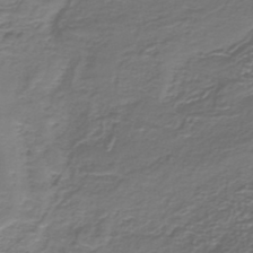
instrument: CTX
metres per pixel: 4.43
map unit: lHb
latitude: -39.3888
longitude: 53.5021
